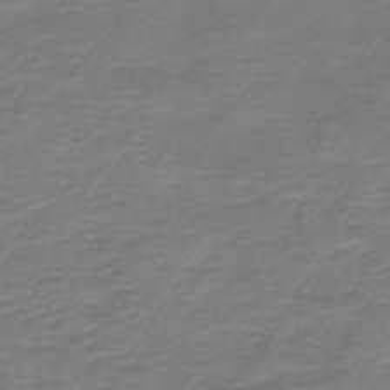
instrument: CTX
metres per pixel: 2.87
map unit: HNb
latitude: -43.2375
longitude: 52.4818
